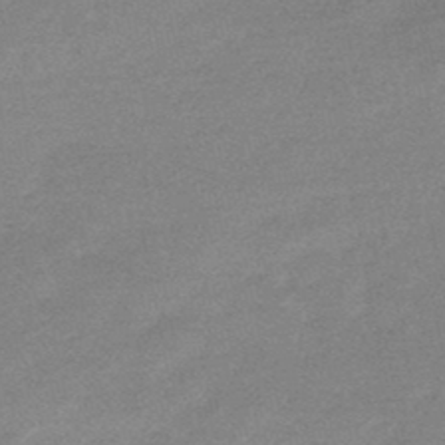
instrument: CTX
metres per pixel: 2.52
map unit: lHb
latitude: -48.1795
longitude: 81.4266
